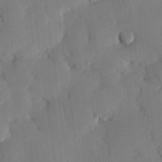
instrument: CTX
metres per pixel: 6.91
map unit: eHh
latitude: 26.4223
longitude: -81.2915
